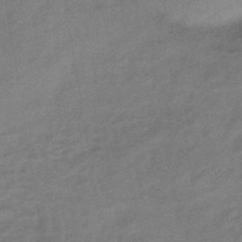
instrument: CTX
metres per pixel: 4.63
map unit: eHb
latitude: -42.3684
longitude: 82.6896
